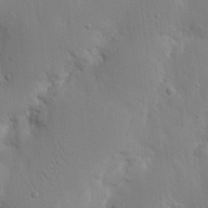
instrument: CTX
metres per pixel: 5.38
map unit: Nhu
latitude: 16.9514
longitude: -75.2159
